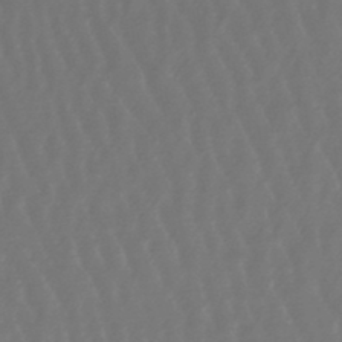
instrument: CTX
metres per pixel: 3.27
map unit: lHb
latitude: -47.3320
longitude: 62.0472
